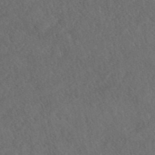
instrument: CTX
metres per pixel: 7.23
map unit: ANa
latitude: 40.5734
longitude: 18.4818
